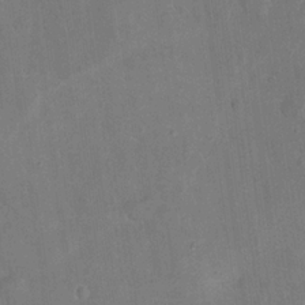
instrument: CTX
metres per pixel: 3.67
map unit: eHh
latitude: 21.5938
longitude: -62.2523
